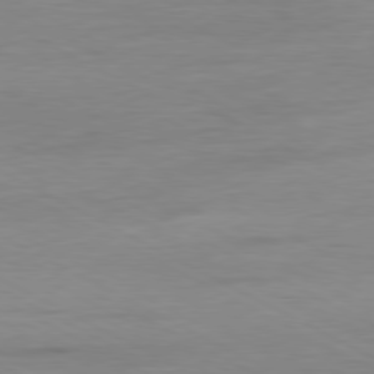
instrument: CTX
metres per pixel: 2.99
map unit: Ap
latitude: -80.8597
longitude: -78.0444
